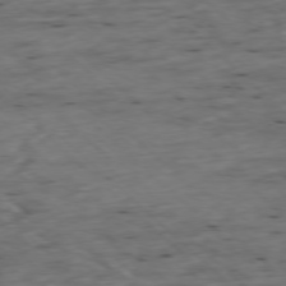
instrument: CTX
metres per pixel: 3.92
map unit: Ap
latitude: -77.5021
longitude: -91.9528
